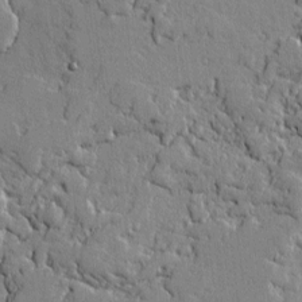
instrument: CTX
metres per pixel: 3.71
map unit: lAvf
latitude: -0.8597
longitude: -109.1214
